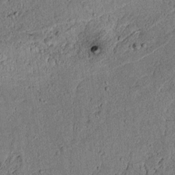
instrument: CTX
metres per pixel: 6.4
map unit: lAvf
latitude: 5.0647
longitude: 168.2172
